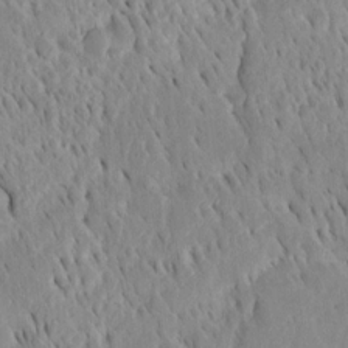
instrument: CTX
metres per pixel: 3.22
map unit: Htu
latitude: -4.3684
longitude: 151.4454
